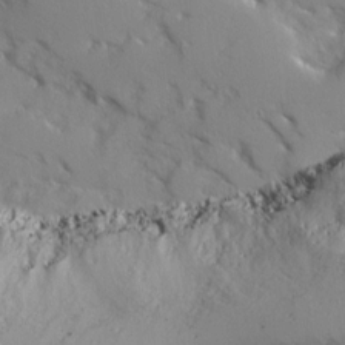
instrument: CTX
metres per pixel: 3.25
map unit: Ave
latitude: 12.3278
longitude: -101.6127
